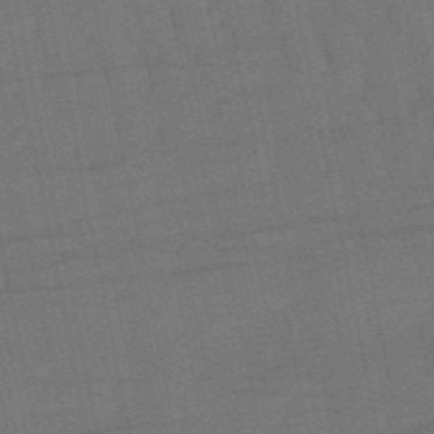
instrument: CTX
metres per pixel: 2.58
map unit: eHb
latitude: -50.3117
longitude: 78.3306
